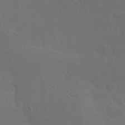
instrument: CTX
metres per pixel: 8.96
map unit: Nhu
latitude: 23.1025
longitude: -71.3104
